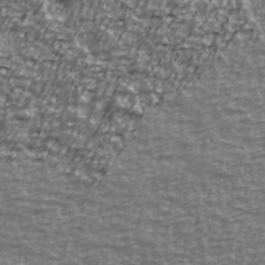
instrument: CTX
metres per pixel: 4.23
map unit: Ave
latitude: 40.8380
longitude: -113.9150
